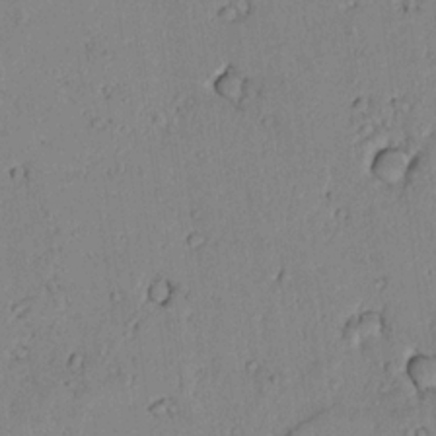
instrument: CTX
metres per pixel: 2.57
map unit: lAvf
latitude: 7.0647
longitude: 169.3131
